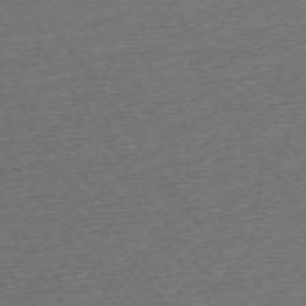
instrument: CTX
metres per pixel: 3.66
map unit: Ap
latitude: -74.2929
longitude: -80.8191
